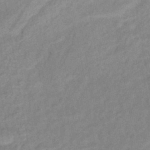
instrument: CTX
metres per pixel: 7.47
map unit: eHb
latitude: -42.5384
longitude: 84.1227
